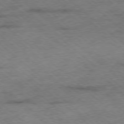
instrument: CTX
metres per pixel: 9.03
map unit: Ap
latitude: -78.3684
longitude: -50.3656
